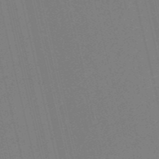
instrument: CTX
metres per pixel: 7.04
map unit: HNb
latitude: -54.9920
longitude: -39.7827
